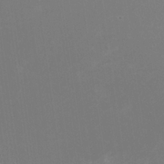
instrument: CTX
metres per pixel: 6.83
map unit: HNhu
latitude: -0.6897
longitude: -1.1970
